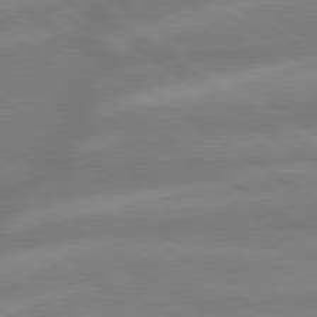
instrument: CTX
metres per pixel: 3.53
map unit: lApd
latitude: 79.4427
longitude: -164.3656
